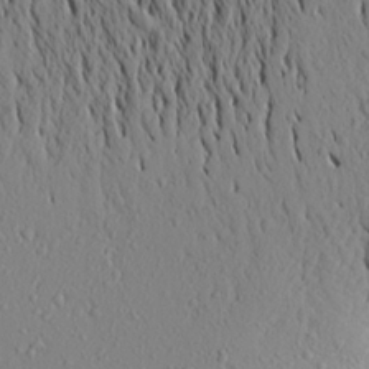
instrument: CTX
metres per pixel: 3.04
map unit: Aa
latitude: 18.8002
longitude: -148.3089
